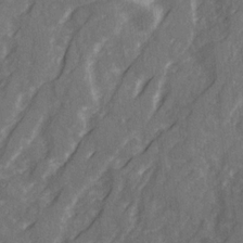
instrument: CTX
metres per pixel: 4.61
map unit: Ave
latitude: 20.9892
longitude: -132.4790
